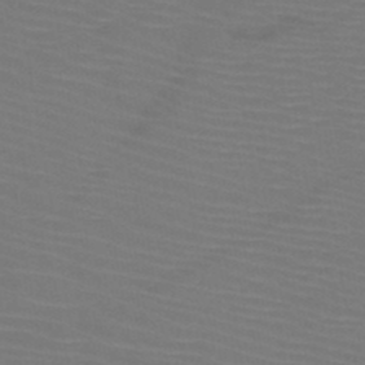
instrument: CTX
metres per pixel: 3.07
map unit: HNb
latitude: -47.3509
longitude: -43.7072
